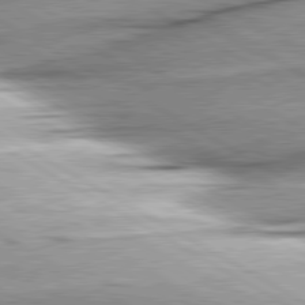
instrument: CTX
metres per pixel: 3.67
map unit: lApd
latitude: 80.3656
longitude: -156.7435
